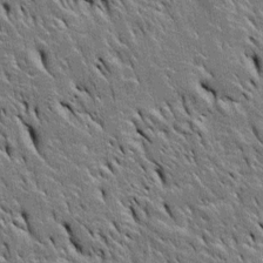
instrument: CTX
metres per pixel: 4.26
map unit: Htu
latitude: -3.5777
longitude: 150.9541
